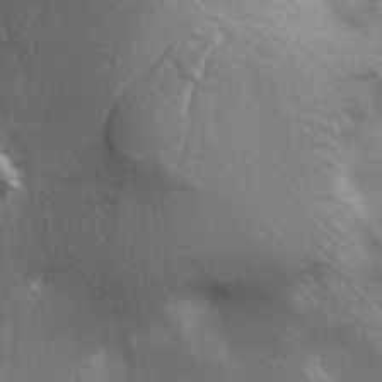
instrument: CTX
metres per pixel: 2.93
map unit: lAa
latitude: -6.3306
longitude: -121.9150
